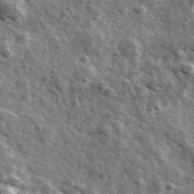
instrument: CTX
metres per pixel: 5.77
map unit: Ave
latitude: 38.4034
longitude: -107.8961
